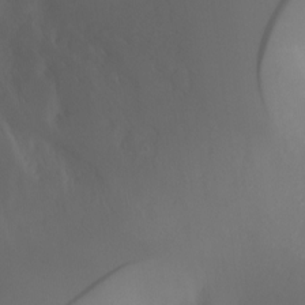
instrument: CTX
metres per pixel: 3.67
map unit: Nhu
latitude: -12.9920
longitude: -72.2145
